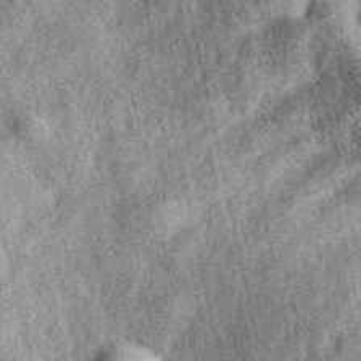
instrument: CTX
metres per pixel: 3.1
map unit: eAb
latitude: 39.3859
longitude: 109.2187
